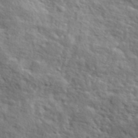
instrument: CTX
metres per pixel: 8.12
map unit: lHvf
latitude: 41.4993
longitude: -88.2145
